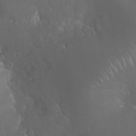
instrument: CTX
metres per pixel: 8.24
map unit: Nhu
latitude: 28.5357
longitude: -66.1955
